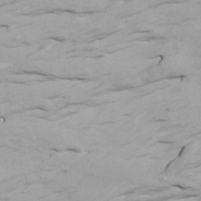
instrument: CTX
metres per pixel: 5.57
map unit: Htu
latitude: -7.3509
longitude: -67.9528
